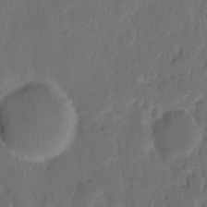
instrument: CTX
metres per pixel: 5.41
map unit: eHh
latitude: 8.6491
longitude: -65.3860
